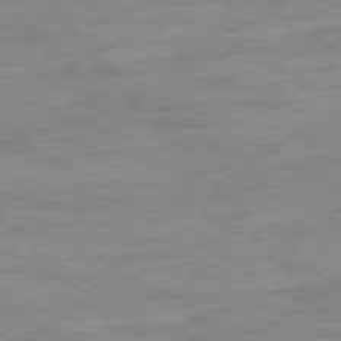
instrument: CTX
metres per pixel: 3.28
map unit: Ap
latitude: -80.3118
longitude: -101.8394
